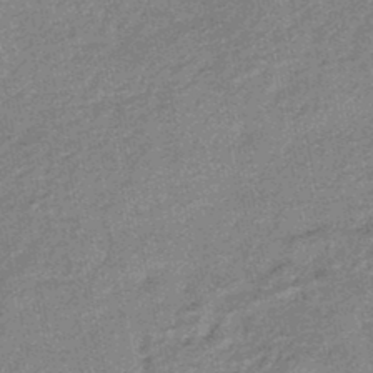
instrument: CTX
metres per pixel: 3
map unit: eHb
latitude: -45.3321
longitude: 89.2187
